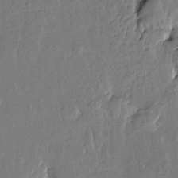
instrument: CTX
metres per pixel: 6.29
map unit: Htu
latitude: -0.2929
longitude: -176.7246
